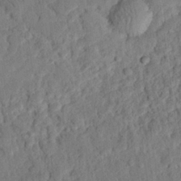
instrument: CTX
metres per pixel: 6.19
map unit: eHh
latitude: 25.8016
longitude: -78.8002
